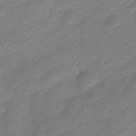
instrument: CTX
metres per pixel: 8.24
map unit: Nve
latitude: -18.8597
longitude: 107.7478
